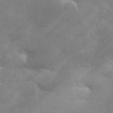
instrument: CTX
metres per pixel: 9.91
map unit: lHvf
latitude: 31.0648
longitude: -93.3670
